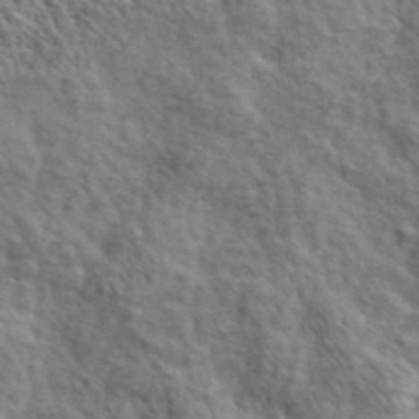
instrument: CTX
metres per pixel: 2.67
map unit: ANa
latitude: 40.8757
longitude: -86.5734
